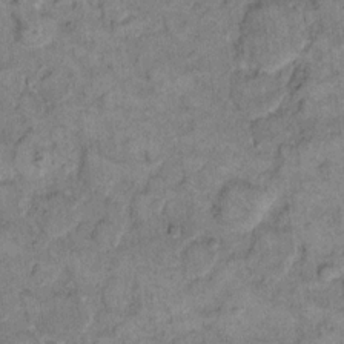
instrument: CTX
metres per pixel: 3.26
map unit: eHh
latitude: 12.7624
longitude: -65.1970
